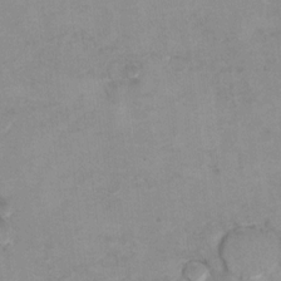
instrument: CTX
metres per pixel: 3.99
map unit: Hto
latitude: 7.6883
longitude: -35.4048
